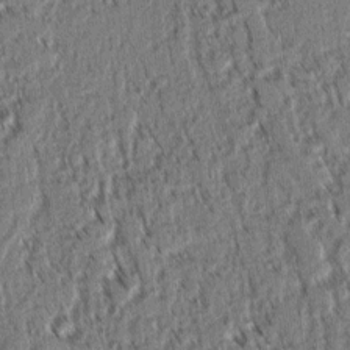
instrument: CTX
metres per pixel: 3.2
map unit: lAvf
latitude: 2.4979
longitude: -106.0822
